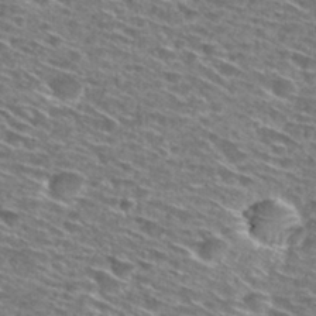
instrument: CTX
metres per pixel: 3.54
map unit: Hto
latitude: 28.6490
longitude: -46.6869
